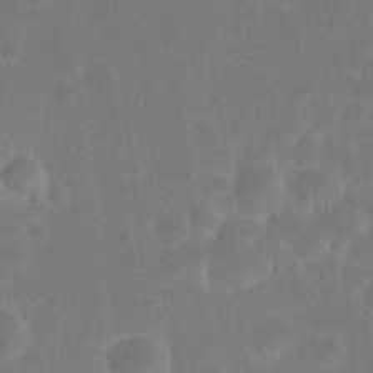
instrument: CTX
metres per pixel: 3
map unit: eHh
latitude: 21.6505
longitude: -63.1026
